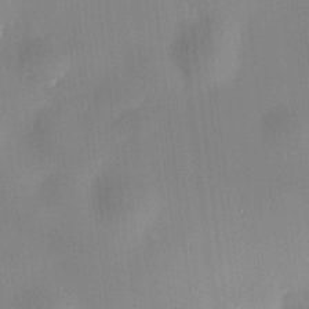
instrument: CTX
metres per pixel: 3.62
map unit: HNhu
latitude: 8.7813
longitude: 9.7289
